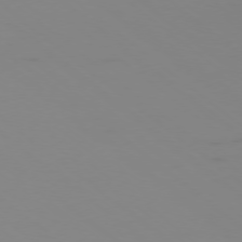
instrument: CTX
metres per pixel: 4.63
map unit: Ap
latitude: -78.0850
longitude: -66.4979
